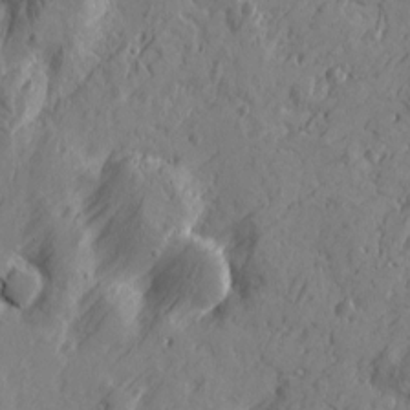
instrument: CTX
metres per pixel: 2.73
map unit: Htu
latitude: -3.9556
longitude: -176.7624
